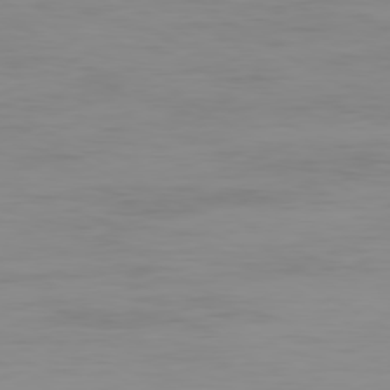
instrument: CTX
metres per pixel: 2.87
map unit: Ap
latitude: -79.8044
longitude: -77.4237
